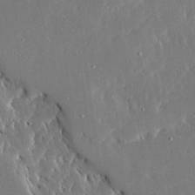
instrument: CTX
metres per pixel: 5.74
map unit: Ave
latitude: 16.0633
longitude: -139.3104
